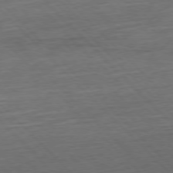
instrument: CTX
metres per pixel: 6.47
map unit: Hpe
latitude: -77.5966
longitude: 14.6897
